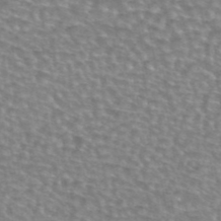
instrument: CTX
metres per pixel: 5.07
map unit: eAb
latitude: 44.7813
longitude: 106.5574
